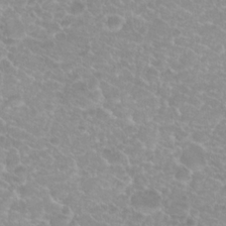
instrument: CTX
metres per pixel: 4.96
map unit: Hto
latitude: 20.2334
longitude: -37.1214
